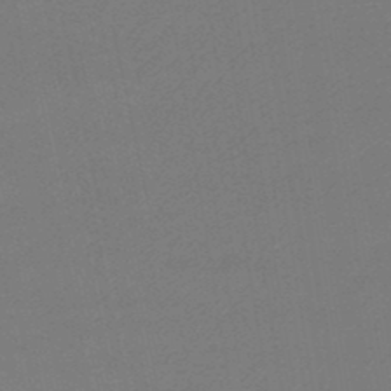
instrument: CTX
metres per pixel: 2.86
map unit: lHb
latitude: -46.4629
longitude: 58.9163
